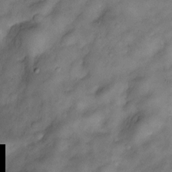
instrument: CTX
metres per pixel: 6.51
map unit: Nve
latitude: -25.6722
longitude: -149.1025
